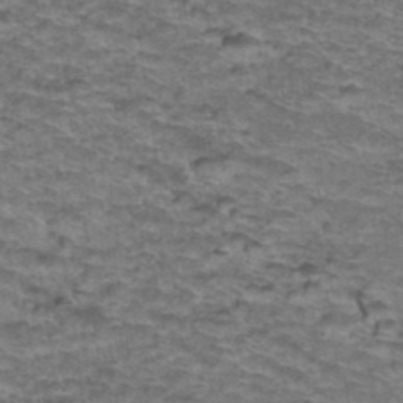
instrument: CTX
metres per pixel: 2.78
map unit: Hto
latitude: 38.2522
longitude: -43.4427
